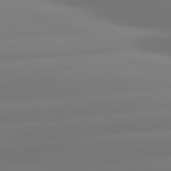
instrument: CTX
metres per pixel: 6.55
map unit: lApd
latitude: 80.8569
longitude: -160.2144
